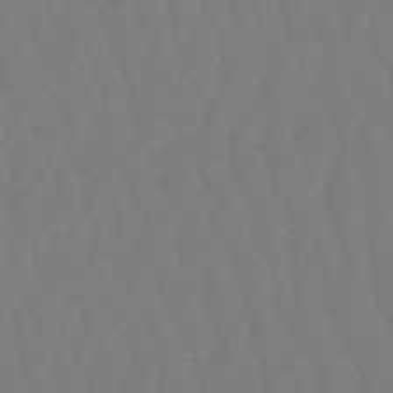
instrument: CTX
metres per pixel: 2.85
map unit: eHb
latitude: -50.2928
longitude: 76.5007
